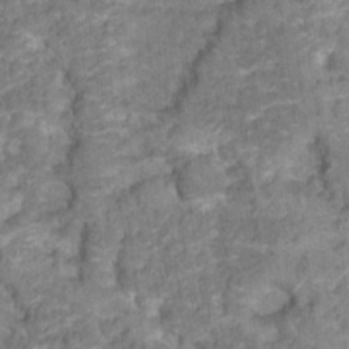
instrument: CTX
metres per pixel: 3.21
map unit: Hto
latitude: 17.4993
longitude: -36.6680
